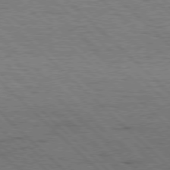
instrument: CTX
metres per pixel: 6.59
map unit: Hpe
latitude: 76.9702
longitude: -127.9528
